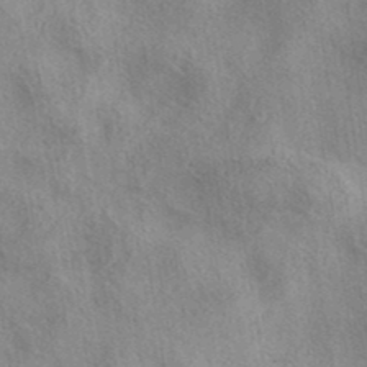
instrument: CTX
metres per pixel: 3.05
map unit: eAb
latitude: 38.7624
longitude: 112.8975
